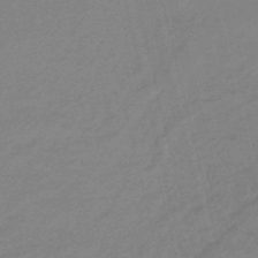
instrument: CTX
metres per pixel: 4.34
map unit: eHb
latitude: -46.8786
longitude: 86.5574
